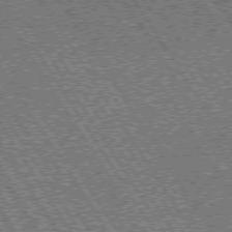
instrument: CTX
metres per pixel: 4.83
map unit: Hpe
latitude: 73.7639
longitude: -140.9324
